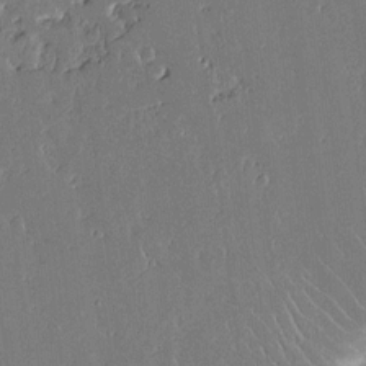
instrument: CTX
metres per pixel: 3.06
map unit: Aa
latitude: 12.5168
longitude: -126.9514
